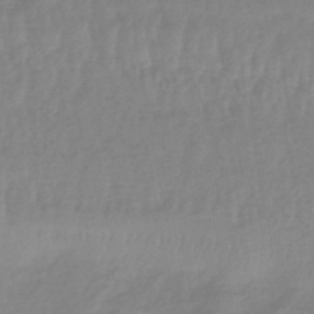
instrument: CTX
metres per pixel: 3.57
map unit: eHb
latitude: -45.2943
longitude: 84.3117
